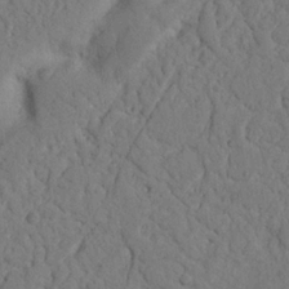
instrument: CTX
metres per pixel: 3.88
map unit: Nhu
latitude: 21.0837
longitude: -75.0458
